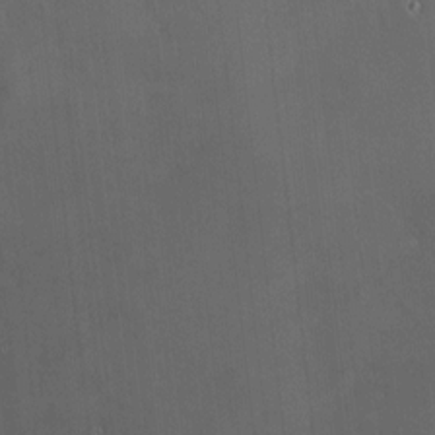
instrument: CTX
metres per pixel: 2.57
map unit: HNhu
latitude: 8.0822
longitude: 11.4454
